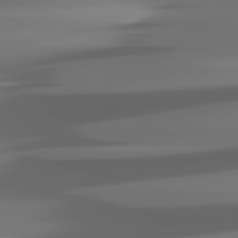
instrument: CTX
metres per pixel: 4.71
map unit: lApd
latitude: 81.3859
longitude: -142.9514
